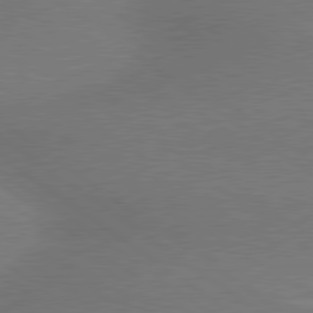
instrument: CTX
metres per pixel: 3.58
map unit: lApd
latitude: 79.6883
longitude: 179.6155
